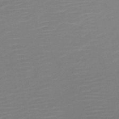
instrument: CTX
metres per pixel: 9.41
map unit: HNb
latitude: -51.7666
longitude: -47.8017
